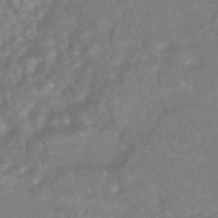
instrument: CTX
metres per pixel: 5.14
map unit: HNhu
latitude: -45.1998
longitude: 92.1417
